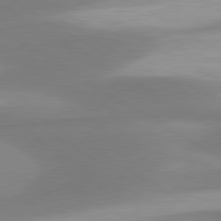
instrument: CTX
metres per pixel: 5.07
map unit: lApd
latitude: 80.5924
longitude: 175.5210
